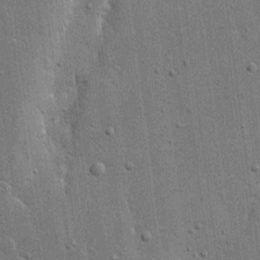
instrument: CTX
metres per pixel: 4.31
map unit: eHh
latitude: 15.6316
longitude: -69.1970
